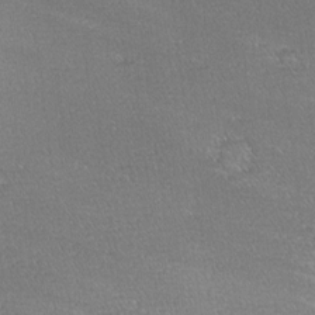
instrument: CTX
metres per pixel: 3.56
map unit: Hve
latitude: 2.8002
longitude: -122.3089
